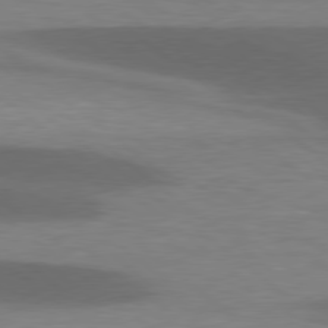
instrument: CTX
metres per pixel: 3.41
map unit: lApd
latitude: 78.8191
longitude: -48.1011
